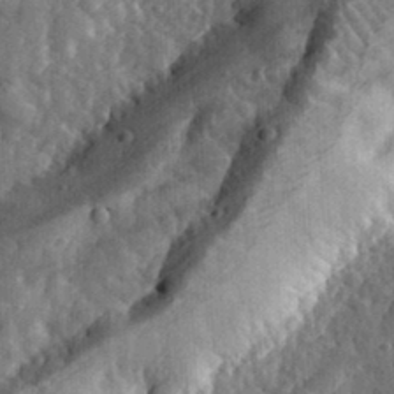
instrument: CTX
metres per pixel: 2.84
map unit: eHh
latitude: 33.8772
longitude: -80.1767
